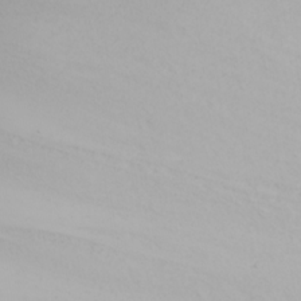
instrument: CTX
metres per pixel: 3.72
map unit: Nhu
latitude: -5.9367
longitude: -89.5372
